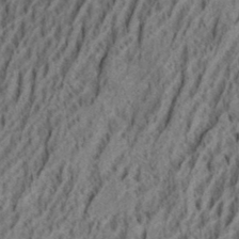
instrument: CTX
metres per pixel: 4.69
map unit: eHh
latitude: 34.8569
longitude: -137.5560
